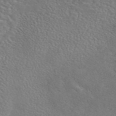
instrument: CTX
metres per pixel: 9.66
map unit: eAb
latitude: 44.8380
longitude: 125.6155
